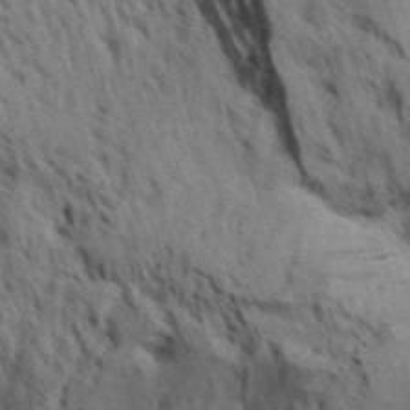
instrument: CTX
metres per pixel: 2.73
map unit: Aa
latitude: 31.0081
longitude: -137.2915
